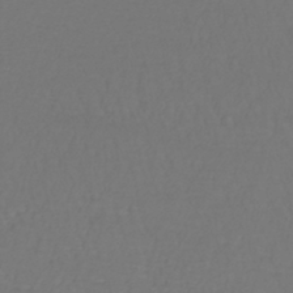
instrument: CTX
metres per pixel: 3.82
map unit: lHb
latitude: -42.8596
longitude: 64.9731
